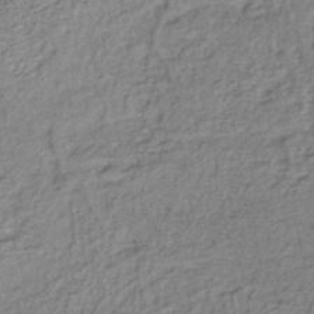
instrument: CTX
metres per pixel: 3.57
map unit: lHb
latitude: -40.8975
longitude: 62.2172
